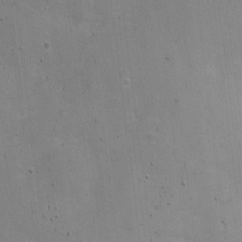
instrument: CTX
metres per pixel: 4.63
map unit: Nhu
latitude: 2.2900
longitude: -16.8946
